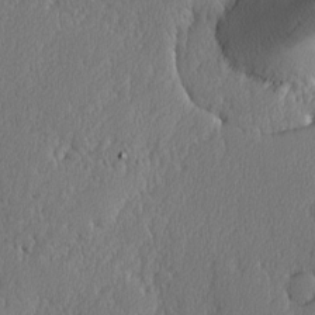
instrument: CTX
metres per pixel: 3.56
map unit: lAvf
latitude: -8.2928
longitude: -112.3278
